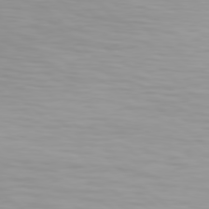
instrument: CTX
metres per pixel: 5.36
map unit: Hpe
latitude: 77.7638
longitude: -133.7261
